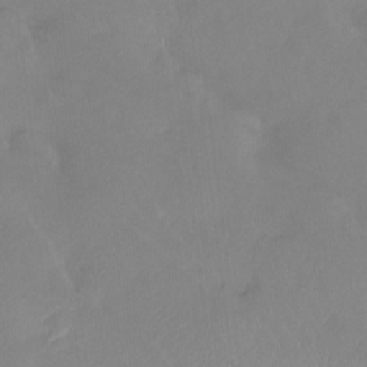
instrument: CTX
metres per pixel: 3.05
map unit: Htu
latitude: -13.5966
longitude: -45.6694
